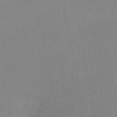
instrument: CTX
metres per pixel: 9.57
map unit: lHb
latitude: -46.3873
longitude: 57.8989
